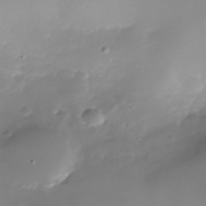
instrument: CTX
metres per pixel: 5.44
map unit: Nhe
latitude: -37.5399
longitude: -113.4426
